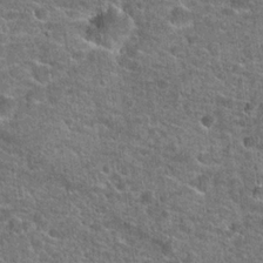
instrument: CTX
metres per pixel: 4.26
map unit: Hto
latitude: 20.8758
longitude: -44.0444
